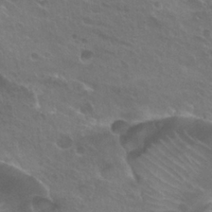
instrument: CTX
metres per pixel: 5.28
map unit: Hto
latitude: 24.9891
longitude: -38.6490
